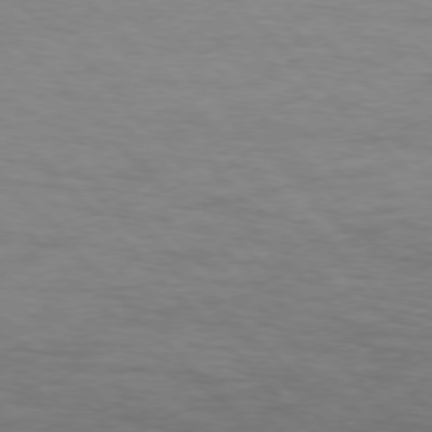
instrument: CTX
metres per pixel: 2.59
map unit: Ap
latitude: -77.1053
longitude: -69.6505
